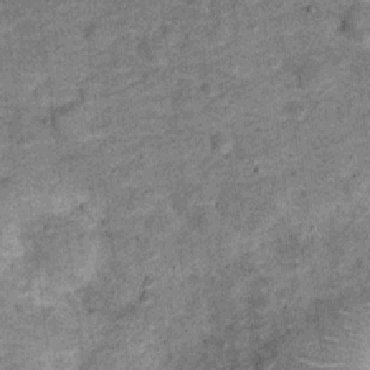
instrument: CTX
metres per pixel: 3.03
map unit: Ht
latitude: 9.0647
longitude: -38.5168
